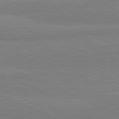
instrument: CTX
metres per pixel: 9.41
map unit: lApd
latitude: 81.7639
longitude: 177.8422
